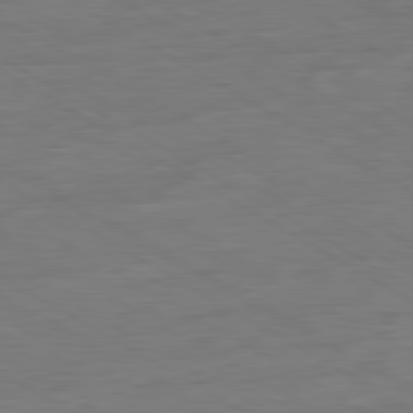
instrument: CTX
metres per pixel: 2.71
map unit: Ap
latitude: -81.0865
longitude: -79.0837
